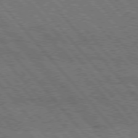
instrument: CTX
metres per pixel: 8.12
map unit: Hpe
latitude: 76.2711
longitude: -150.3089
